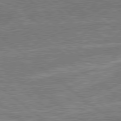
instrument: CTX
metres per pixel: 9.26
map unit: lApd
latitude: 79.0459
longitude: 174.7274
